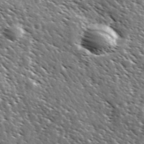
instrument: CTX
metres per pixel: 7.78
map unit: Ave
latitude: 37.1403
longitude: -109.0269
